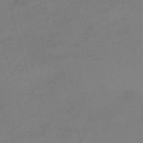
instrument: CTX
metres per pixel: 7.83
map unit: eHh
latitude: -61.5588
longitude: 52.4818
